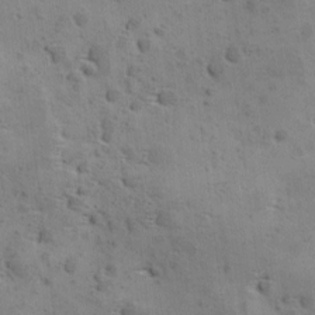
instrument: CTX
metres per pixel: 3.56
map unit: Ave
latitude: 11.6694
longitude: -105.9906
